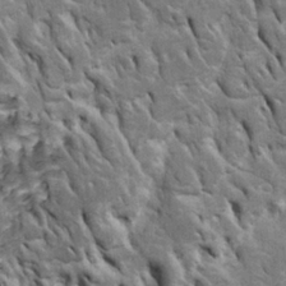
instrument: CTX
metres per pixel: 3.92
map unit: Htu
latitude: -3.8233
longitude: 150.6329
